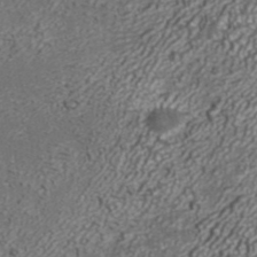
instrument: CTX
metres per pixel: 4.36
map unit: ANa
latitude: 43.1403
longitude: 35.5210
